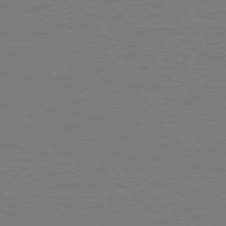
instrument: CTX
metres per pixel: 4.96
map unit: Hpe
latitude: 75.7450
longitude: -138.6113
